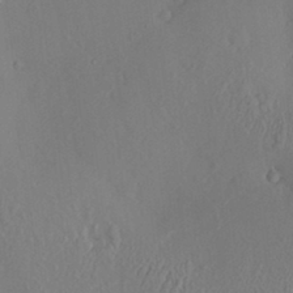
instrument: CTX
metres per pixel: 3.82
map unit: Hve
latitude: -9.6722
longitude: 175.0864
